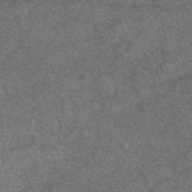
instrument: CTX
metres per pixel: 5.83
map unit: eAb
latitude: 47.0648
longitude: 107.6155
